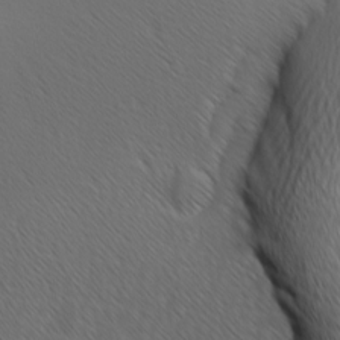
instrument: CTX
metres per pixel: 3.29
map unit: Ave
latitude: 8.5357
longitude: -106.0633
